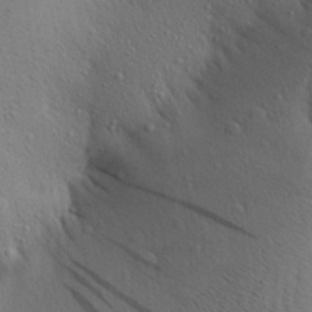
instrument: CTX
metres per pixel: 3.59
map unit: Aa
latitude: 26.9703
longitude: -148.6302
